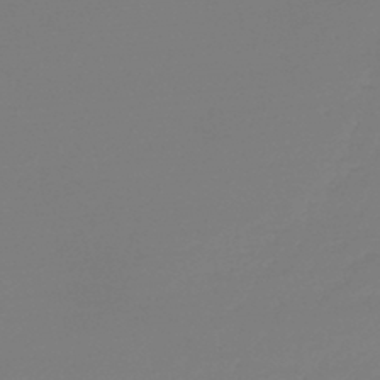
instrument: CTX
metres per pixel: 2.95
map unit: lHb
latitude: -45.3132
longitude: 59.5021
